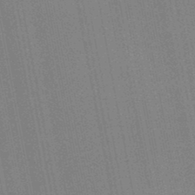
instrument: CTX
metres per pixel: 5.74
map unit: lHb
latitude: -46.1983
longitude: 57.3887
